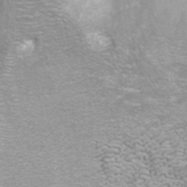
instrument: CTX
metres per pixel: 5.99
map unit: ANa
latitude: 40.2333
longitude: 21.2565
